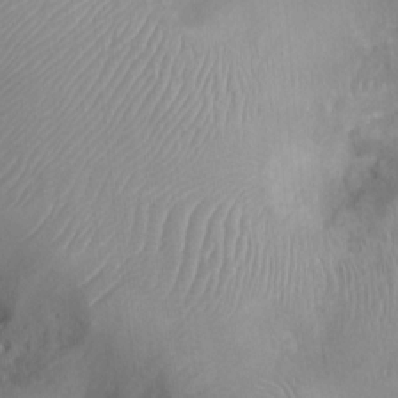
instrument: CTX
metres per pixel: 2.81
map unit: Ht
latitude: -4.0283
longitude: -15.3293
